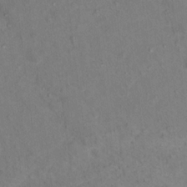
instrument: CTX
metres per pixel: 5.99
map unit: Ht
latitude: 15.3482
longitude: -36.7435
